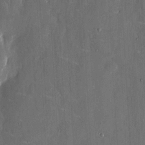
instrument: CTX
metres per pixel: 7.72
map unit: eHh
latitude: 6.3656
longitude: -69.1214
